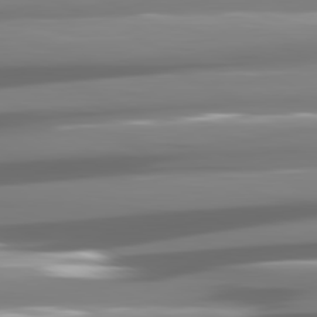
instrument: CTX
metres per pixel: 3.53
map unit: lApd
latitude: 81.3671
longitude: -140.3278
